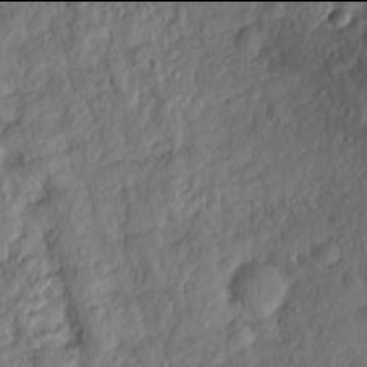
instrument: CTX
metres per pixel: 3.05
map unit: Htu
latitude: -6.0094
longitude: 155.7099
